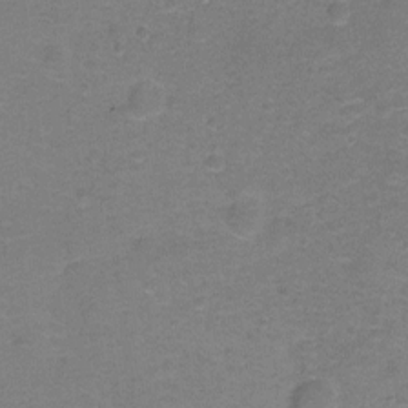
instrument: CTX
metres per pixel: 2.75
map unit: Hto
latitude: -0.8975
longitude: -34.1766
